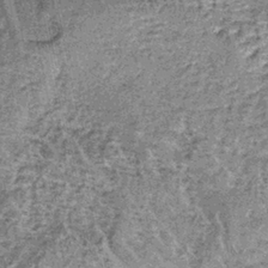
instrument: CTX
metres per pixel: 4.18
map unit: lHb
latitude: -38.2361
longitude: 64.8030
